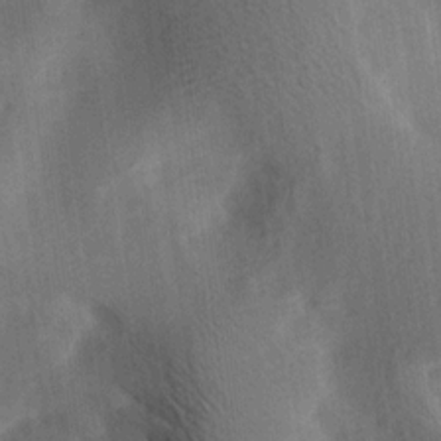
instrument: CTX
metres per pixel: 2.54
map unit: lAa
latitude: 18.4790
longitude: -137.9717
